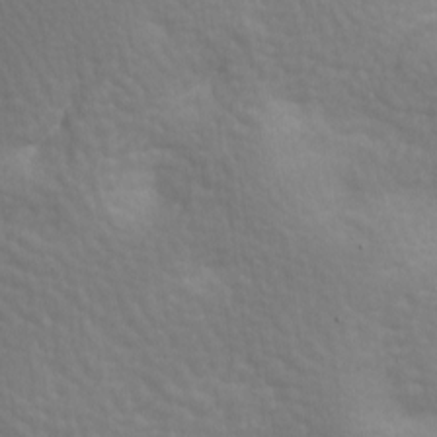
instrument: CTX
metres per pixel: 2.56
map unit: lAa
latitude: -8.5574
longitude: -125.9150
